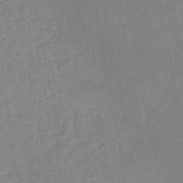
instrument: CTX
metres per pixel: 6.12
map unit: HNb
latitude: -46.1039
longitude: -36.0444
